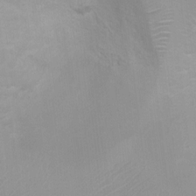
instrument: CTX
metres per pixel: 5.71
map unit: Ht
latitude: 3.0080
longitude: -25.7449
